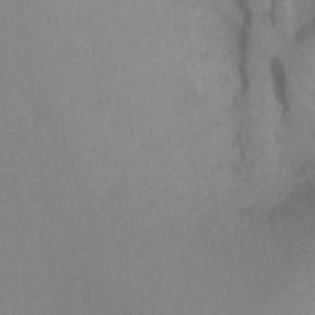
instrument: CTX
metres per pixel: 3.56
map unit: Ht
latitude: -1.0487
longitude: -34.9702
